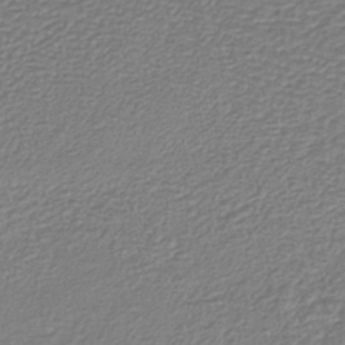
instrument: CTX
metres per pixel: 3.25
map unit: lHb
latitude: -42.0661
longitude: 61.6722
